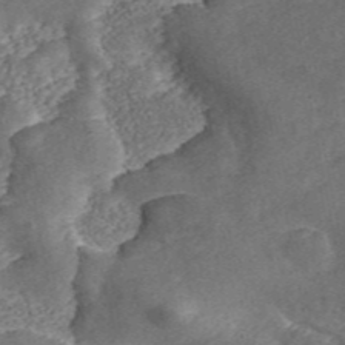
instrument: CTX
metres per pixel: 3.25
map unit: ANa
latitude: 46.8947
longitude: 50.3117
